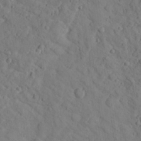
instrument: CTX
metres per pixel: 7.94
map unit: lHvf
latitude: 13.1781
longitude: 177.9367
